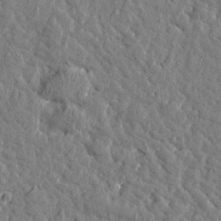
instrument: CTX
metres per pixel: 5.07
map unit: Htu
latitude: 0.9136
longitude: -178.9892
